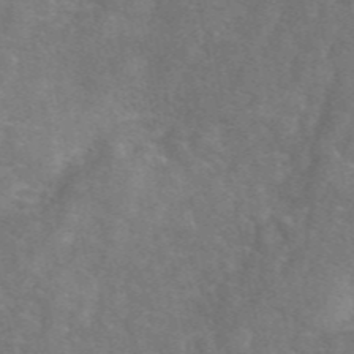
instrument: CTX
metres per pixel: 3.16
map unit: eAb
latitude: 48.4034
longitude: 118.7085
